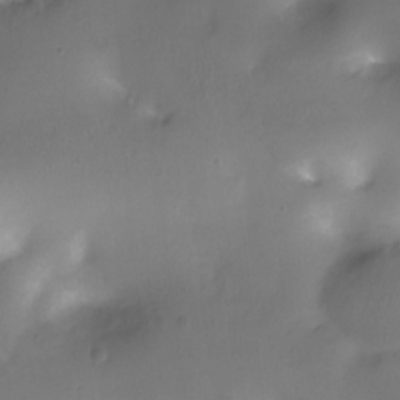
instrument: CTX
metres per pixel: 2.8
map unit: Nhu
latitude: -12.7463
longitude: -41.0080
